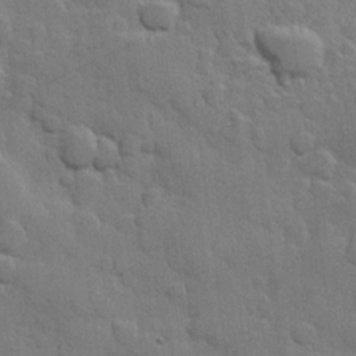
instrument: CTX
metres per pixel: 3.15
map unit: Hve
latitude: 23.7450
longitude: 148.6897
